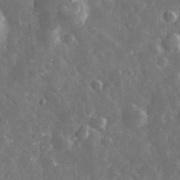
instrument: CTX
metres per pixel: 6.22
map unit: eHh
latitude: 31.6127
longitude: -71.6505
